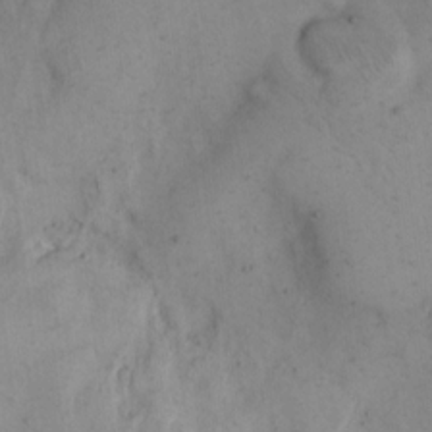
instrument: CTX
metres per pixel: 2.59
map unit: eHh
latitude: 14.9325
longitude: -67.6693
